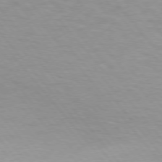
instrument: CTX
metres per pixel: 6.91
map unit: lApd
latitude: 74.2712
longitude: -60.3845
